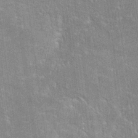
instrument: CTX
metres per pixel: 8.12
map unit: Hto
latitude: 26.1011
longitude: -43.3671
